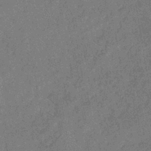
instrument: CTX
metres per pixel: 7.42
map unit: eHb
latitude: -34.7274
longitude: 80.7841
